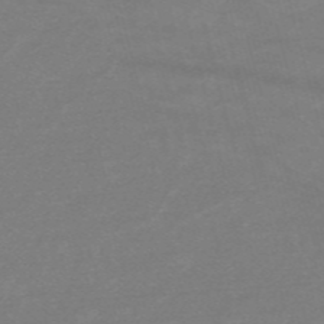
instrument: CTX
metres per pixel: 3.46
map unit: HNb
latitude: -55.4266
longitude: -40.4223
